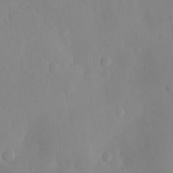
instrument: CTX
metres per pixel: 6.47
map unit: lHvf
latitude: 13.8206
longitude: 179.3131
